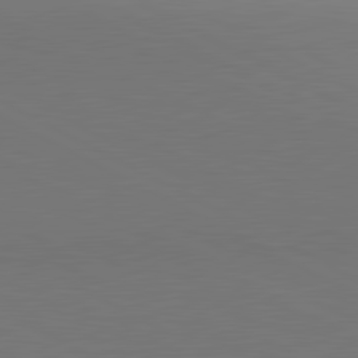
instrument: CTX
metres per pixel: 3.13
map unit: lApd
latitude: 81.1781
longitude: 146.5196
